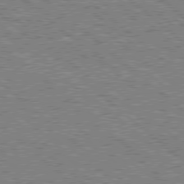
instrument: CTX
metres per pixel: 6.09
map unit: Hpe
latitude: 78.2712
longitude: -159.8772
